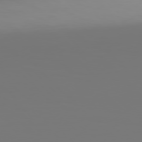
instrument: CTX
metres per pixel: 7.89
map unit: Hpe
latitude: 76.5923
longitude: -136.8947
